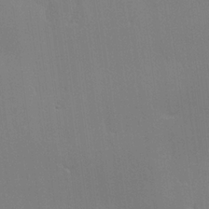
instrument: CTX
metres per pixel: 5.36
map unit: Hve
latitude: 23.1592
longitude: 146.0661
